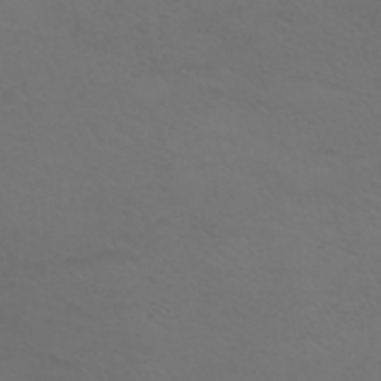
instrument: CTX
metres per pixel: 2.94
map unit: ANa
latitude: 36.2901
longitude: 13.8611
